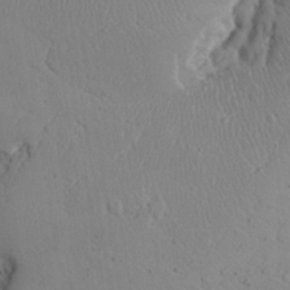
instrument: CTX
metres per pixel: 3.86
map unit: Aa
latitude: 31.4994
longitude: -143.9528
